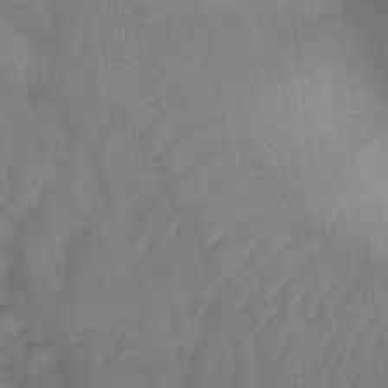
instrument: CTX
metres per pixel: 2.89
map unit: Nhu
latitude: -11.6722
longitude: -22.6112
